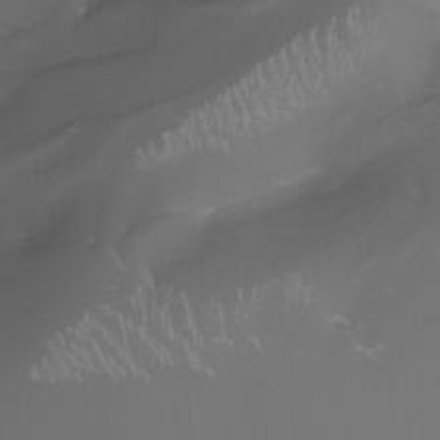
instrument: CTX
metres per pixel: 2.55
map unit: Nhu
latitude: -8.3684
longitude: -94.3656
